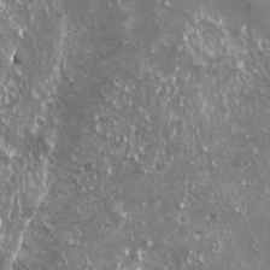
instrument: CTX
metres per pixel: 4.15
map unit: HNhu
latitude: 2.7246
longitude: 6.2739
